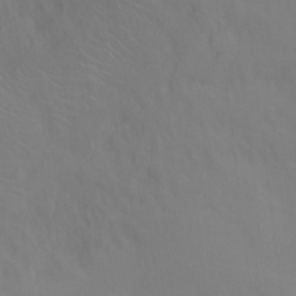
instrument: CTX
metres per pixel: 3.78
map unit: Ht
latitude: -8.1984
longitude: -30.3845
